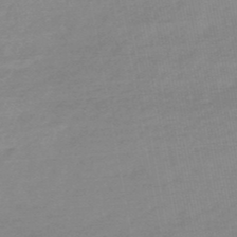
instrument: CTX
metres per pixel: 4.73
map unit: HNb
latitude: -49.5210
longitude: -38.7246
